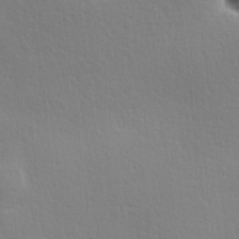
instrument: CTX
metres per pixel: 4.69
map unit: Hve
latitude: 18.4412
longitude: 149.5777
